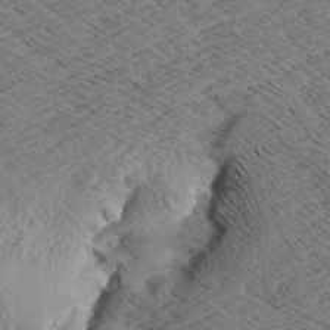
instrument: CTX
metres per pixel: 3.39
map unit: Aa
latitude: 8.0255
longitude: -138.9703
